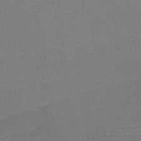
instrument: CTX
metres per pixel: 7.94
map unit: lHb
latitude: -37.8989
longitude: 58.1605
